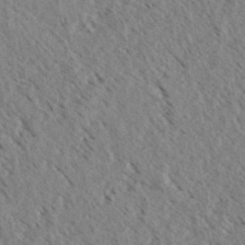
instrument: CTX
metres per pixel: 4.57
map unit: eHh
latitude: 34.8191
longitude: -140.1388
